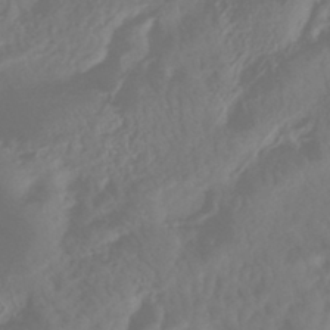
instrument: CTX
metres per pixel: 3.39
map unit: HNhu
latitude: -43.5399
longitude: 93.7478
